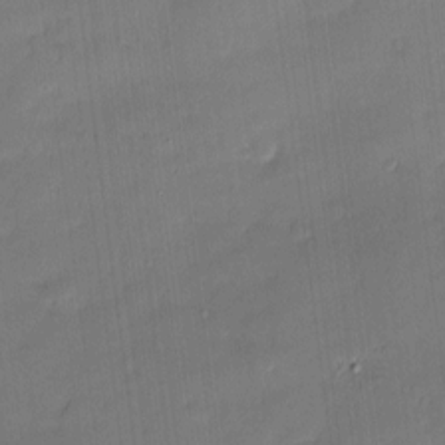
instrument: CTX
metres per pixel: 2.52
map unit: Hve
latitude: -10.0283
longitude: 176.2551
